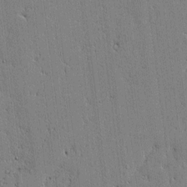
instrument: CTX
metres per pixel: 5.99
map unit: lAvf
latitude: -1.4266
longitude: -105.7639
